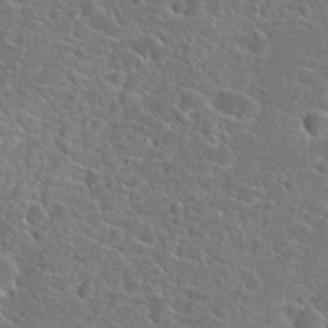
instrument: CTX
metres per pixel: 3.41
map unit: Hto
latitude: 23.1592
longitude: -45.1592
